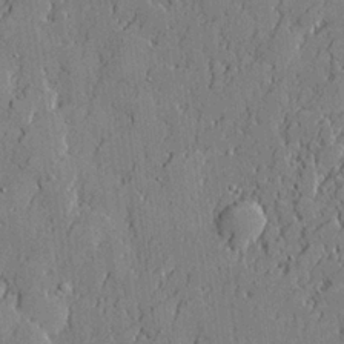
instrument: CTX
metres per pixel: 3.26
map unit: lHvf
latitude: 21.4049
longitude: 143.8611
